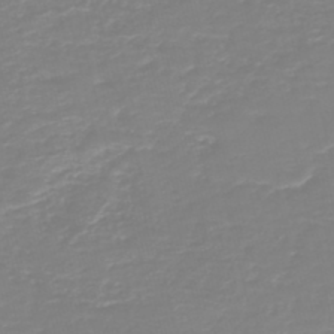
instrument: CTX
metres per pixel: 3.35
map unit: HNb
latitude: -44.6141
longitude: 50.8975
